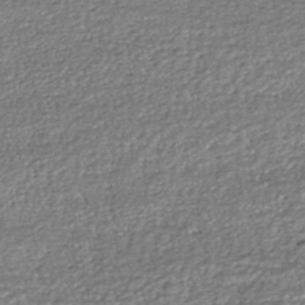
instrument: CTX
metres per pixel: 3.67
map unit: HNhu
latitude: -45.8800
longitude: 105.5777
